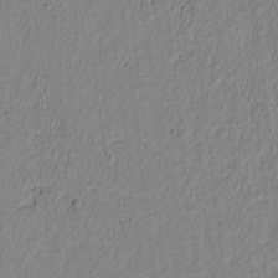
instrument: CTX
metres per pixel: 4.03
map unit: lAvf
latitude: 6.3278
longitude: 166.2173
